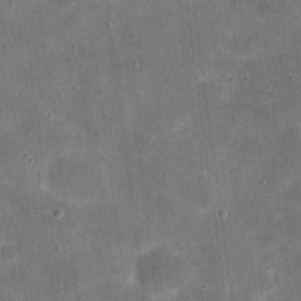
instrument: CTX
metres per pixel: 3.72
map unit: eHh
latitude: 21.1214
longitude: -66.3467
